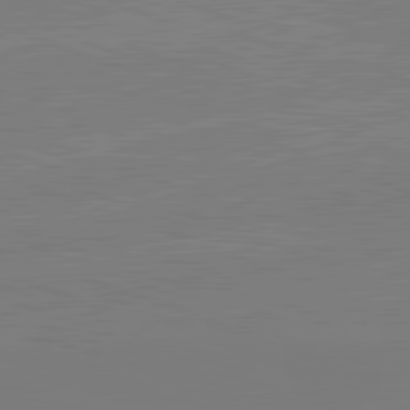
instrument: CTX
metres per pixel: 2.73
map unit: lApd
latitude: 82.0444
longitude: -159.0648
